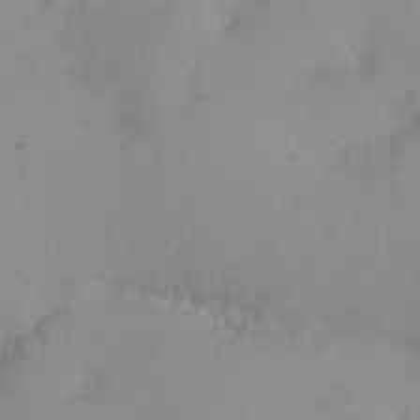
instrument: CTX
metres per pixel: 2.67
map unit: eHh
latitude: -9.5588
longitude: -66.5923
